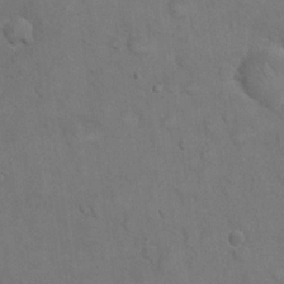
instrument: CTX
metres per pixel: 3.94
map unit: eHh
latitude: 21.2915
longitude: -59.4238
